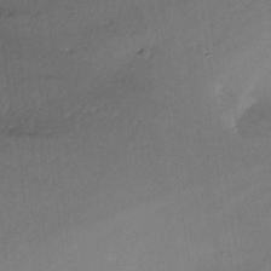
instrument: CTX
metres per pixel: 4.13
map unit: Nhe
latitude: -31.4076
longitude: -116.7813
